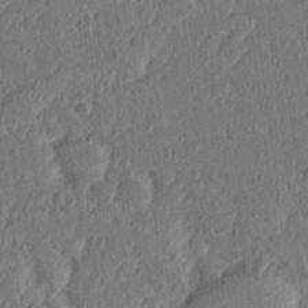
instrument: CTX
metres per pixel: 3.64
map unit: Ave
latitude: 15.6127
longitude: -105.0081
